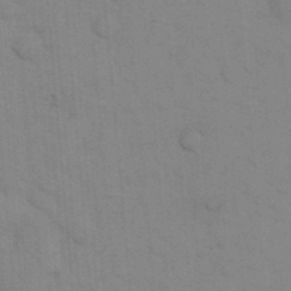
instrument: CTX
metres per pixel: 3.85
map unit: eHh
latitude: 18.4601
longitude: -64.1200
